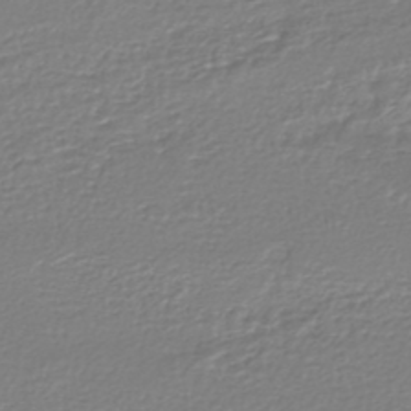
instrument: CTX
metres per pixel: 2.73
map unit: HNhu
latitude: -46.6518
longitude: 103.1809
